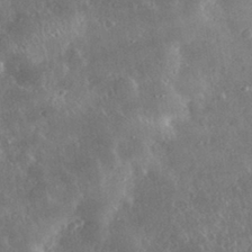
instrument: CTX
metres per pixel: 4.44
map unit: lHvf
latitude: 33.5938
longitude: -90.0633
